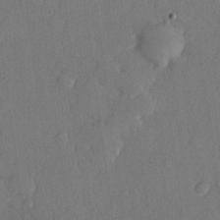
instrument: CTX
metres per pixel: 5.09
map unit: lHvf
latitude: 22.2522
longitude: 145.2754
